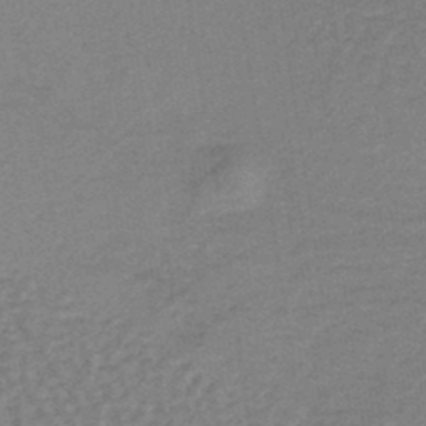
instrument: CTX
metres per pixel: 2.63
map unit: lHb
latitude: -37.4265
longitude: 60.5574
